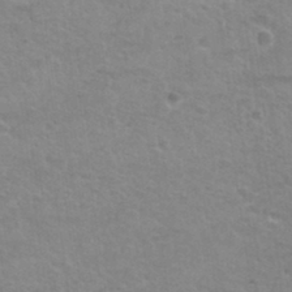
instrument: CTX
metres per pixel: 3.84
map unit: Hto
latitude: 32.4601
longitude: -50.4979
